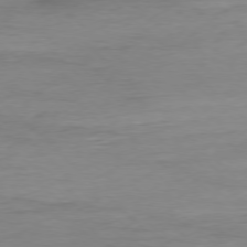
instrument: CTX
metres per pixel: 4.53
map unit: Ap
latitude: -77.6722
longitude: -70.6868
